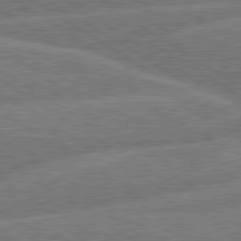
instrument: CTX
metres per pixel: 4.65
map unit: lApd
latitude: 79.9717
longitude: -157.9528
